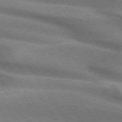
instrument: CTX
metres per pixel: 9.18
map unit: lApd
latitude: 74.5168
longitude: -63.4427
